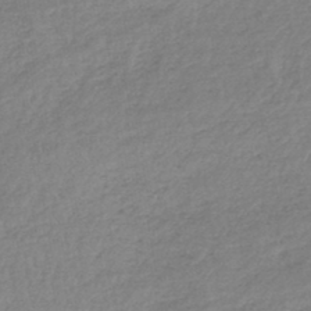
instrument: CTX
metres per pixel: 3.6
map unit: lHb
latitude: -44.6896
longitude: 71.8045
